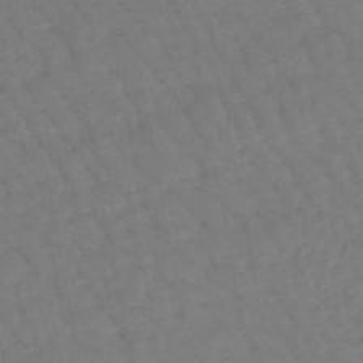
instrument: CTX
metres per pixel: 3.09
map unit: eHb
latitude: -46.6329
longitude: 80.7652
